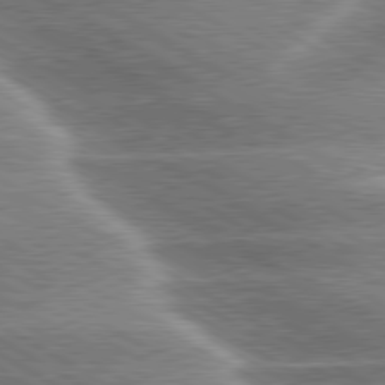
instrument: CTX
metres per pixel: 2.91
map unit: lApd
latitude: 80.0255
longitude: -121.0081
